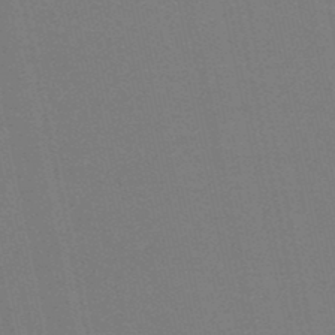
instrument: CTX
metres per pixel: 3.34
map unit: HNb
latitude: -49.5399
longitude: -52.5357
